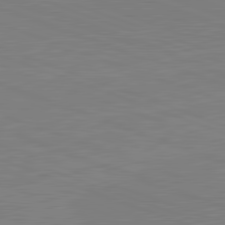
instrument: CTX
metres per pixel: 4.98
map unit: lApd
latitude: 82.1577
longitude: -158.9325
